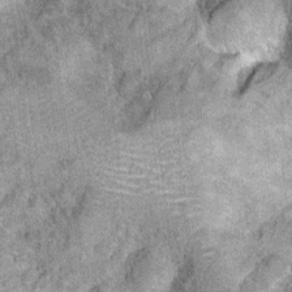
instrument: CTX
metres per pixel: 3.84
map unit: Ht
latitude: 10.2145
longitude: -38.8569
